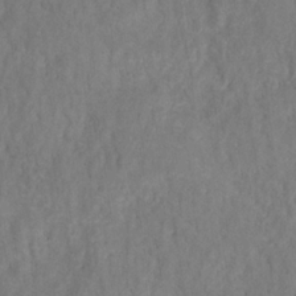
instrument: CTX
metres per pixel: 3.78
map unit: HNhu
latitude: -28.7463
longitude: 73.1809
